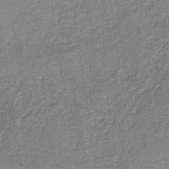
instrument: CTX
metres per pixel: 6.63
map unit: HNb
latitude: -35.0675
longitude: 54.3117
